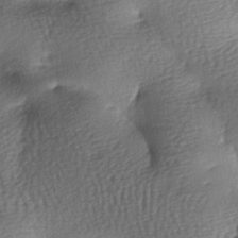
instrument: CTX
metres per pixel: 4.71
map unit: lAa
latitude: -7.8233
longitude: -127.2726
